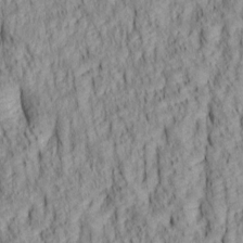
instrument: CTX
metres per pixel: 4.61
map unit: lAa
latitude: 6.5357
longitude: -115.4804
